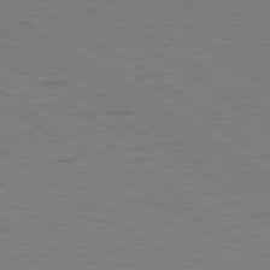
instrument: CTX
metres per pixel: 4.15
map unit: lApd
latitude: 79.5560
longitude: 168.2928
